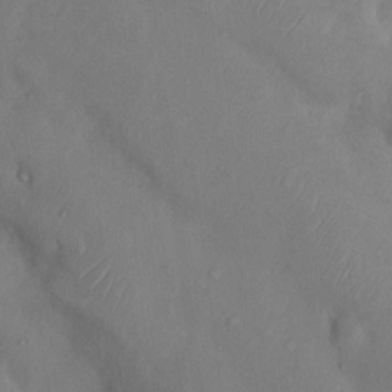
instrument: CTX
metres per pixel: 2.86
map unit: Nhu
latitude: 10.2523
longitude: -26.1767
